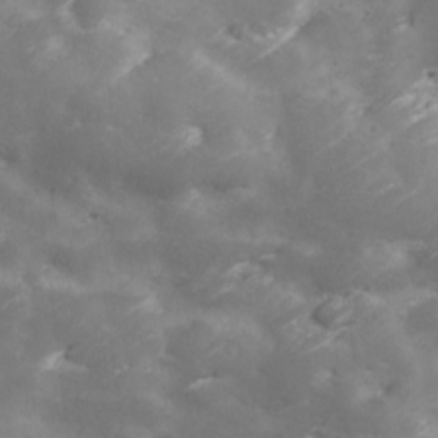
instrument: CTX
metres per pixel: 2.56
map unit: Ave
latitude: 10.6680
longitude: -106.1578
